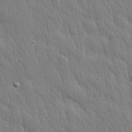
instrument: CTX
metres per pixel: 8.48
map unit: eHh
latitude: 31.4049
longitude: -78.9892
